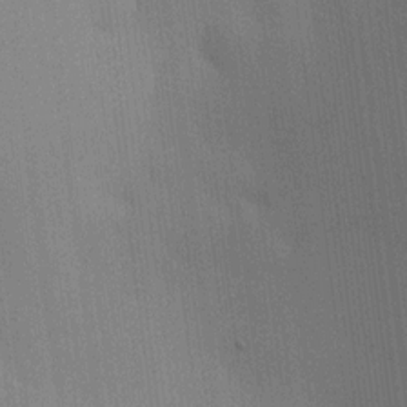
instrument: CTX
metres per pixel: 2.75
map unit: HNhu
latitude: 9.5371
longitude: 14.8030
